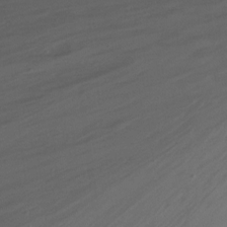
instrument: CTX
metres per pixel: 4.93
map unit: Nhu
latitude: -9.6344
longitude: -46.8002
